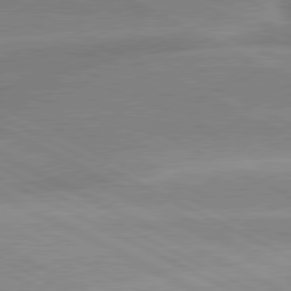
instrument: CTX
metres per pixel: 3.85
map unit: lApd
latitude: 80.3845
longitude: -136.2145
